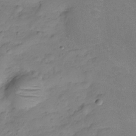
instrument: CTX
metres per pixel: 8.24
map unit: Hve
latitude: -29.2187
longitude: 94.8219
